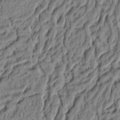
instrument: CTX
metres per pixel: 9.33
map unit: Ht
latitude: 8.8191
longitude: -75.5560
